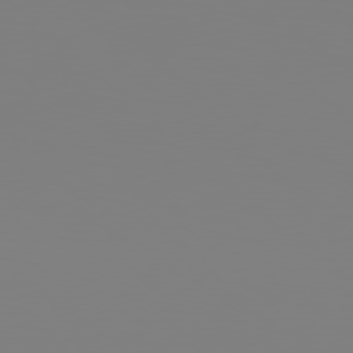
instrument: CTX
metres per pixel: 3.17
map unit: Hpe
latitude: 77.8772
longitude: -162.1956
